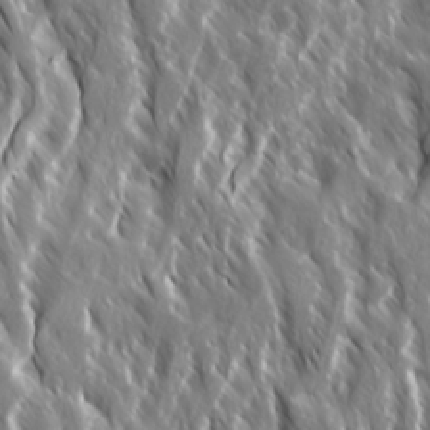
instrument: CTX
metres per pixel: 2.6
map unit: Ave
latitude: 15.1970
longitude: -132.8380
